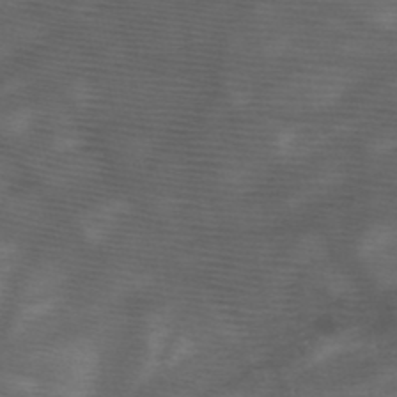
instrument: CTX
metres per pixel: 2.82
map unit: HNb
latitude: -48.0850
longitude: -40.6490
